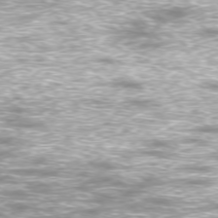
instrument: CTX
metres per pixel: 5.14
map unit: Ap
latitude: -76.7463
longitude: -61.9906
